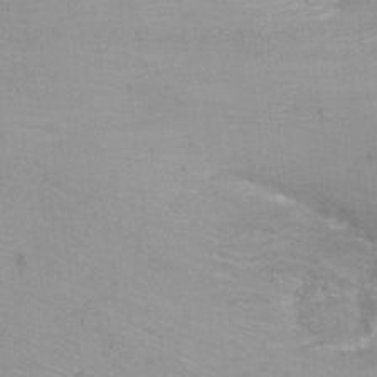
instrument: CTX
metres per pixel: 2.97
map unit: Ht
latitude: -6.6518
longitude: -38.0255
